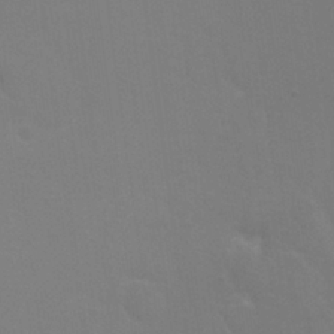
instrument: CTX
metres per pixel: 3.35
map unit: Nhu
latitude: 25.6316
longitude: -54.2144
